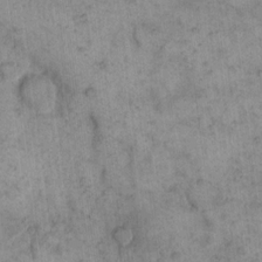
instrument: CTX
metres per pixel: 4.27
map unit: eHh
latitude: 14.8758
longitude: -66.5923
